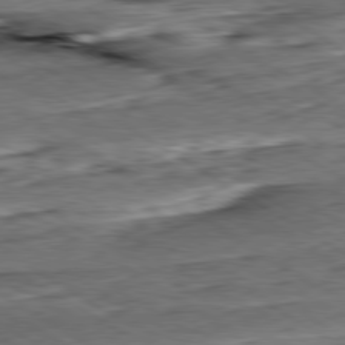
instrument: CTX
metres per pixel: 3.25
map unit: Hpe
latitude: -80.6330
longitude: 22.1606
